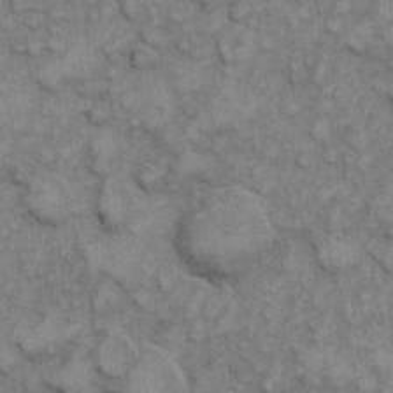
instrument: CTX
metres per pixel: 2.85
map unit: eHh
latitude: 6.9514
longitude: -64.7246
